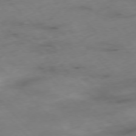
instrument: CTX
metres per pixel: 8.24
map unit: Hpe
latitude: -77.0675
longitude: -17.2159
